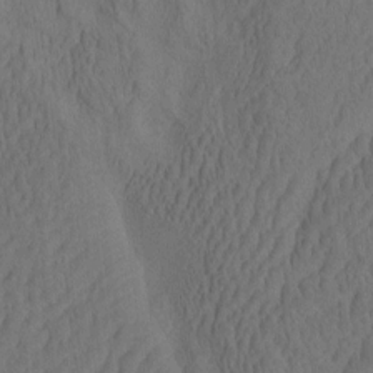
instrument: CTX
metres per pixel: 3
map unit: eHh
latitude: -2.2550
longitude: 15.3510
